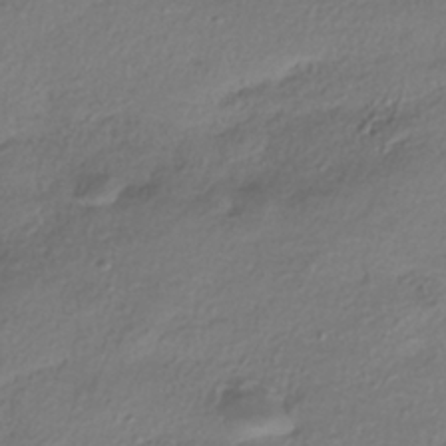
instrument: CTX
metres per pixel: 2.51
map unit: eHh
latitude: -41.6911
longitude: 122.4251
